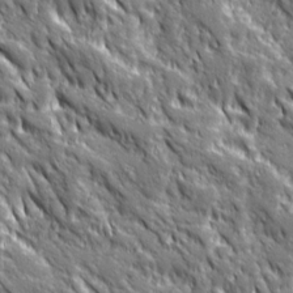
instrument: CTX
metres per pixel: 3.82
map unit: Ave
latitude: 19.9339
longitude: -135.0836
